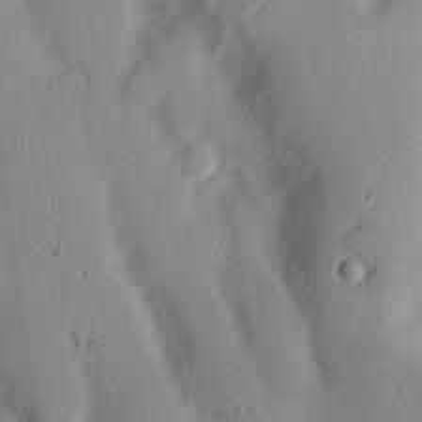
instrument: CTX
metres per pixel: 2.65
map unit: Nhu
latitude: 16.6491
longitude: -73.8773
